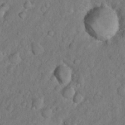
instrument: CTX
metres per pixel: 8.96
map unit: Nhu
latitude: 10.1767
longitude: -25.3670
